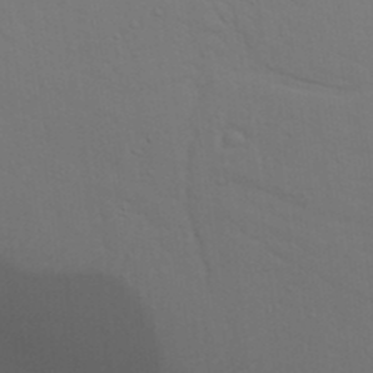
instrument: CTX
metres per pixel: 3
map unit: Nhu
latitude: 22.2711
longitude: -73.3860
